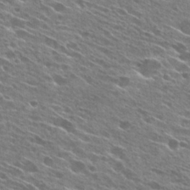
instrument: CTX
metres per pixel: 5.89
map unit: Hto
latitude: 27.1025
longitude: -44.2711
